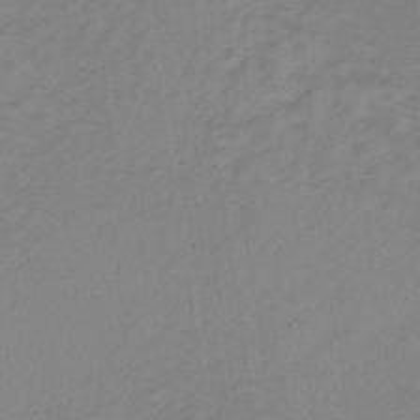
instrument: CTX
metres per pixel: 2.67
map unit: lHb
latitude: -41.2376
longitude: 64.3873
